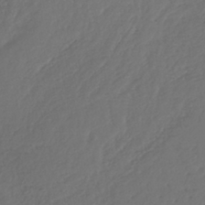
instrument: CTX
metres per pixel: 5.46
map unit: lHb
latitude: -39.8611
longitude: 70.6330
